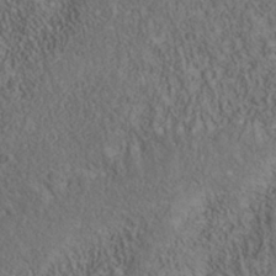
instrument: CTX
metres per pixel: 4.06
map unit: Nhu
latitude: -39.8989
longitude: -84.5546
